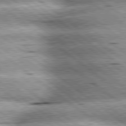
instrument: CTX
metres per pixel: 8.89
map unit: lApd
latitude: 79.8017
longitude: -140.0822
